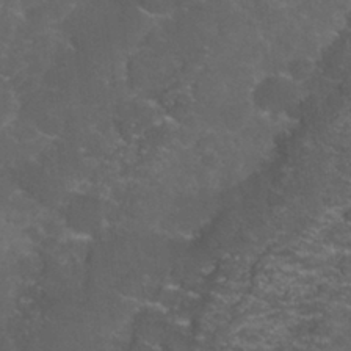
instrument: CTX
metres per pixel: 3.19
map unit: Nhu
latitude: 27.7639
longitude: -60.8758
